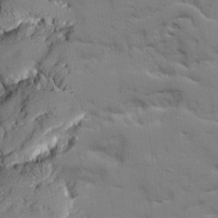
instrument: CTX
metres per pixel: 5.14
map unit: Ave
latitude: 18.5923
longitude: -129.3293
